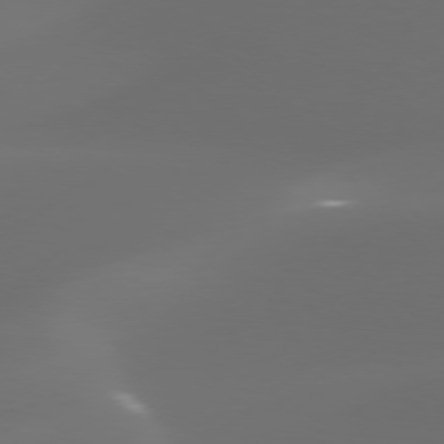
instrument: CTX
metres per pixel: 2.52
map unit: Hpe
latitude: 76.5545
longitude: -130.2901
